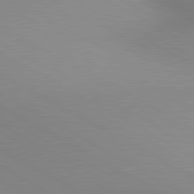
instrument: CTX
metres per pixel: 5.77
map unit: lApd
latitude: 80.5357
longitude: 135.6722
